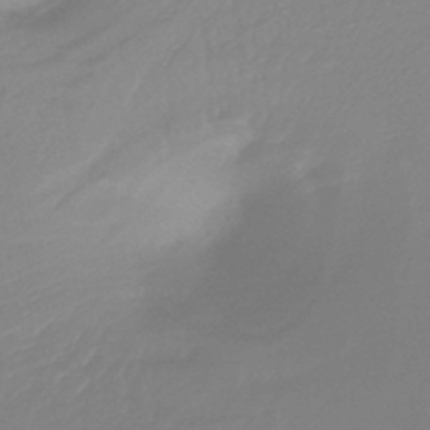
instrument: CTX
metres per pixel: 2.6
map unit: lHb
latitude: -44.0661
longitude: 78.0472
